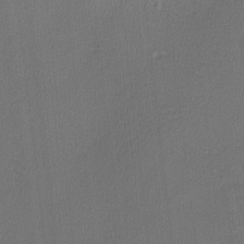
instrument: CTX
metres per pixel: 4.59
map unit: lHvf
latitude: -11.7478
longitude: -99.6316
